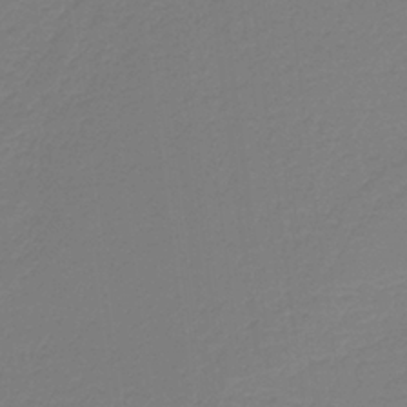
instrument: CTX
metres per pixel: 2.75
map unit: HNb
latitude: -37.5021
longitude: 55.1809
